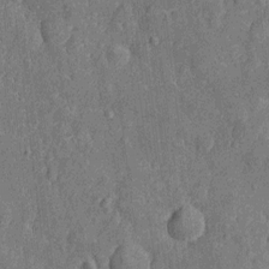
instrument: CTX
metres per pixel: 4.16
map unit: Nhu
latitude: -13.6344
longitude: -23.8205
